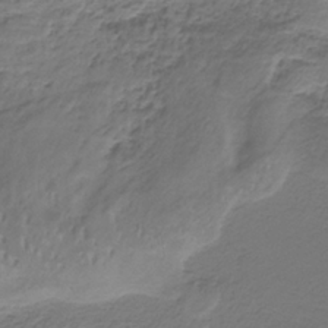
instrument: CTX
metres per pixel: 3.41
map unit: HNb
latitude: -34.6141
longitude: 58.1038
